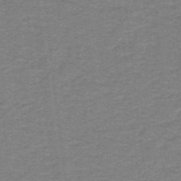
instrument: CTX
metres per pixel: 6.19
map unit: lHb
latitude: -41.7666
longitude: 54.1039
